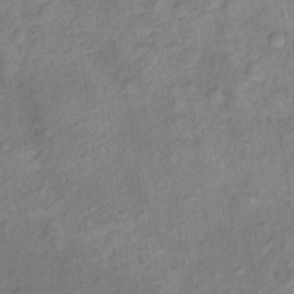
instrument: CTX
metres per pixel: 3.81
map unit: Ht
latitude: 14.2523
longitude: -40.2711
